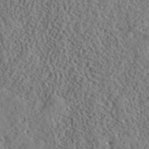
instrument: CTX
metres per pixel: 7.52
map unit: lHvf
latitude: 40.7246
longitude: -88.8569
